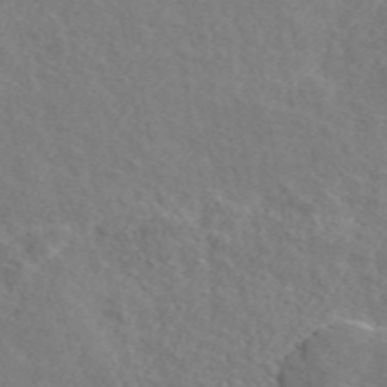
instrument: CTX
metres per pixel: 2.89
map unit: ANa
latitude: 48.6490
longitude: -74.3467
